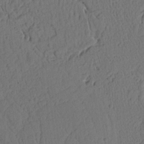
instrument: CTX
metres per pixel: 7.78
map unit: Ht
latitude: 10.7246
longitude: -74.3656
